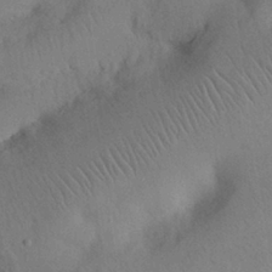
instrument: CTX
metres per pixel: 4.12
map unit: Nhu
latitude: 27.3482
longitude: -69.8772
